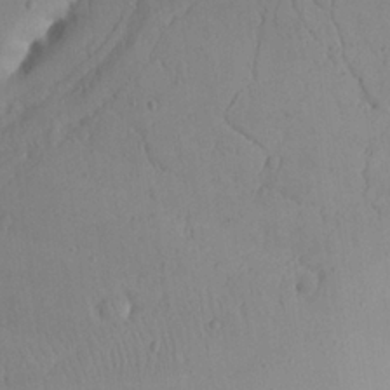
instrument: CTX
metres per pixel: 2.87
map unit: Aa
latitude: 23.5560
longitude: -127.5938
